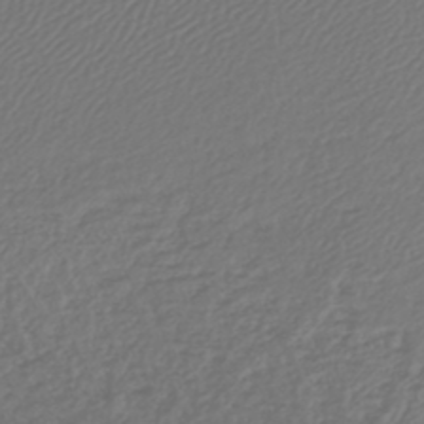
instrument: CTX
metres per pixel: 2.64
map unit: lHb
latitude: -43.8422
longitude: 65.0487
